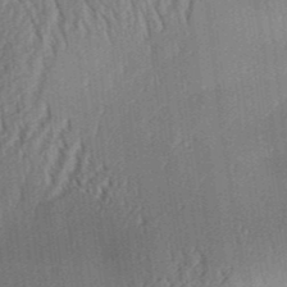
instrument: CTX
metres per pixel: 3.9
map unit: Aa
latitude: 31.3482
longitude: -142.0633
